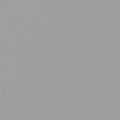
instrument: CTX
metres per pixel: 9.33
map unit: Hpe
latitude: 77.4426
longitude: -138.6301
